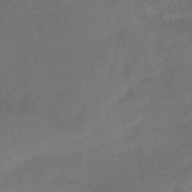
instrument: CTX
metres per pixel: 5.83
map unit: HNhu
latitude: -42.7463
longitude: 102.1795
